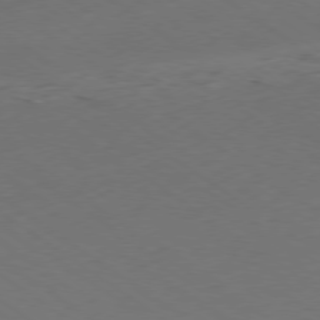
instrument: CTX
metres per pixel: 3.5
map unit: Ap
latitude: -79.3698
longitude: -56.9702
